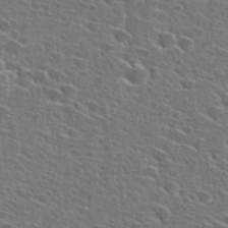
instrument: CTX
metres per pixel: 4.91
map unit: Hto
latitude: 27.1781
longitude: -47.0270
